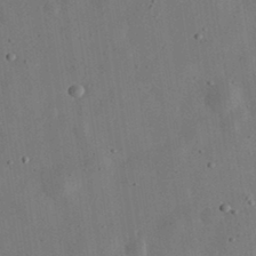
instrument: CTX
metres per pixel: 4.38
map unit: eHh
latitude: 32.8002
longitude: -75.9150
